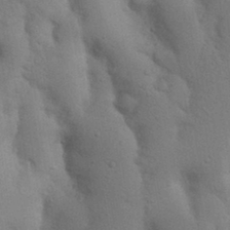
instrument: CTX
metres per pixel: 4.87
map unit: Nhu
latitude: 18.4601
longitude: -75.9528
